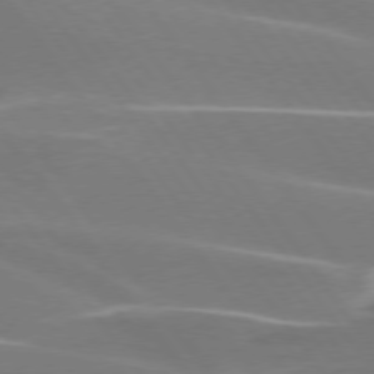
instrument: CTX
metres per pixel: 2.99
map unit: lApd
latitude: 75.0836
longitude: -62.0633
